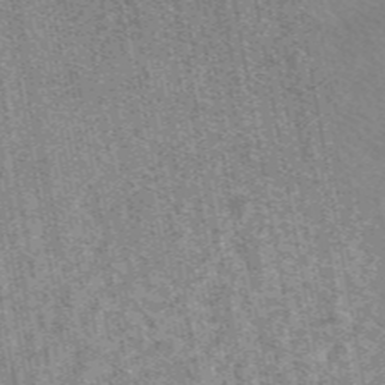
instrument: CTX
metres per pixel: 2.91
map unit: eAb
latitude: 48.0255
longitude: 117.5588
